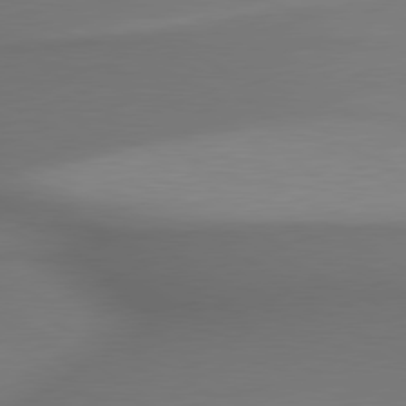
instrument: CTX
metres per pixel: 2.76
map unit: lApd
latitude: 79.8206
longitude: -175.0081
